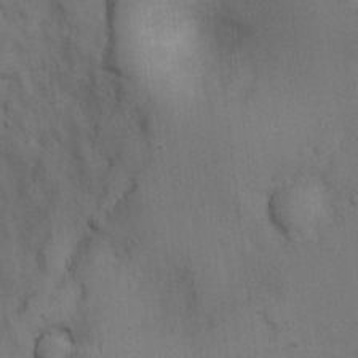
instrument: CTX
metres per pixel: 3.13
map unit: Nhu
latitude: 2.3467
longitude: -16.6112
